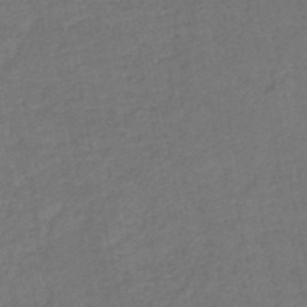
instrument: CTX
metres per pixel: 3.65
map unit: HNb
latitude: -50.5574
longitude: -49.2348
